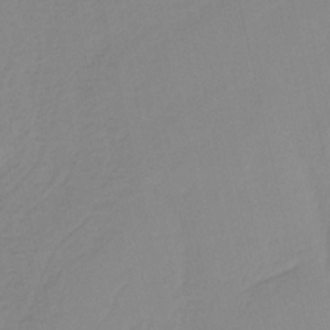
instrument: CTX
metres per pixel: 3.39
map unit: HNb
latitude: -36.6329
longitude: 56.3306
